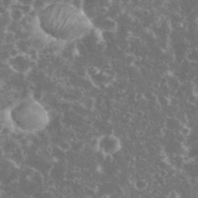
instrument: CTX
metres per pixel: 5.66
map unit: eHh
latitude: 34.5734
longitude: -60.3845
